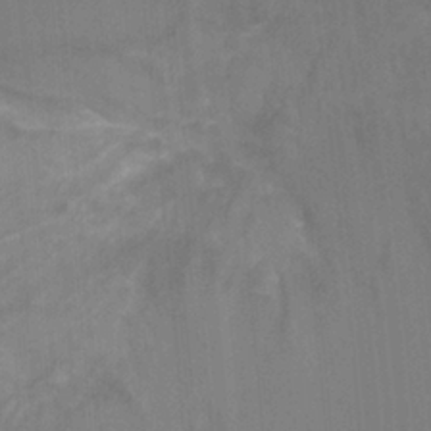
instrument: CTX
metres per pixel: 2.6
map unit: Ht
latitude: -1.0676
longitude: -17.0458
